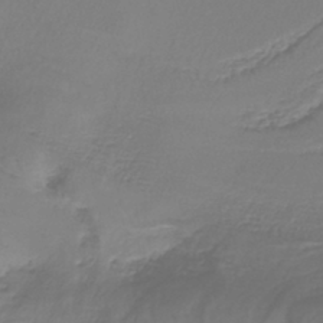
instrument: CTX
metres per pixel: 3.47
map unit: lHb
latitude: -37.7099
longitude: 57.9367
